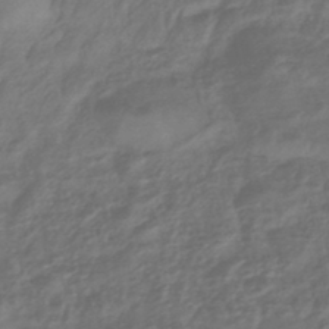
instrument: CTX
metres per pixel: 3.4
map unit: eHb
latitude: -43.5777
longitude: 82.1606
